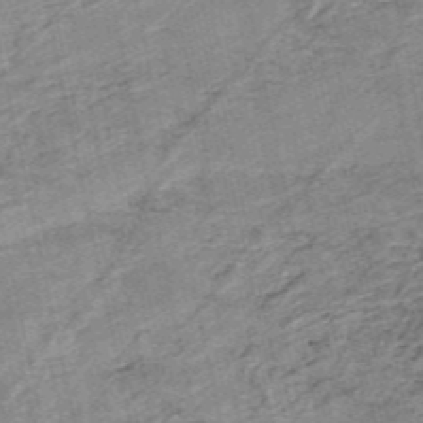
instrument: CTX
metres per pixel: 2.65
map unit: HNb
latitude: -53.9556
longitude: -46.3279
